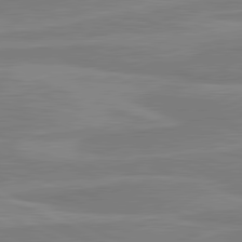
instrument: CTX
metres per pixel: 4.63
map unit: lApd
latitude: 81.2726
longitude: 169.1998
